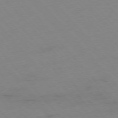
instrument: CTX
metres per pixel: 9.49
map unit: Hpe
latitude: -76.3495
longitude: -19.7071
